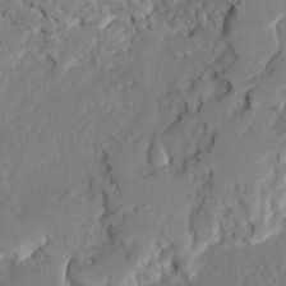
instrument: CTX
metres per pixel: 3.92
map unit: Ave
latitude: 23.0269
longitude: -130.0633
